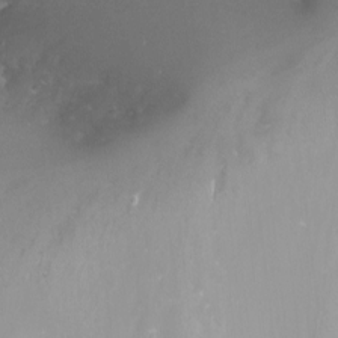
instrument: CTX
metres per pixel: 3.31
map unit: Nhu
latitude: -8.1039
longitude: -73.3482
